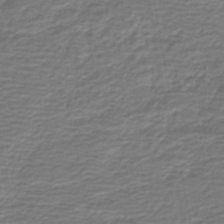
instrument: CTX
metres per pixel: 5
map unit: HNb
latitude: -42.6707
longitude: 51.5021
